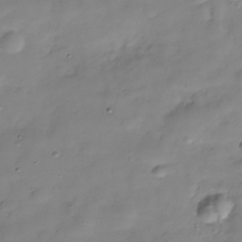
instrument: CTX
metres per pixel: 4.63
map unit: Hve
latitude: -29.7667
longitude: 94.1983
